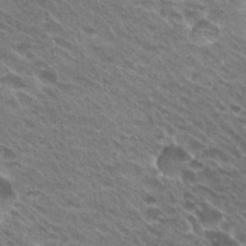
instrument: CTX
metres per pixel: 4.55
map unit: Hto
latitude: 30.6491
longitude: -43.0459
